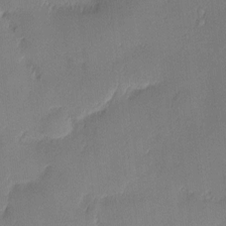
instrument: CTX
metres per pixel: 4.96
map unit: Nhu
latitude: 3.4048
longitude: -75.5560
